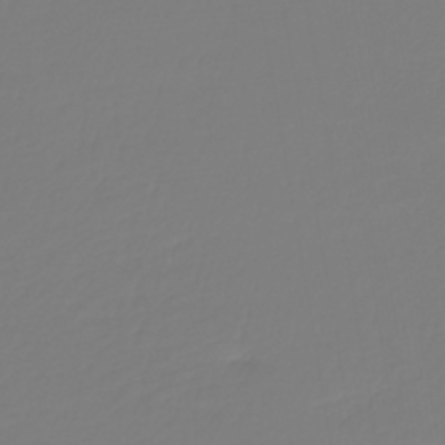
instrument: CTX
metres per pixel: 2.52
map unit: lHb
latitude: -42.6707
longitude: 60.4251
